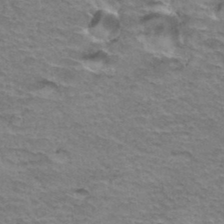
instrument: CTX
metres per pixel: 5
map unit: Hto
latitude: 36.0444
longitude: -42.5357
